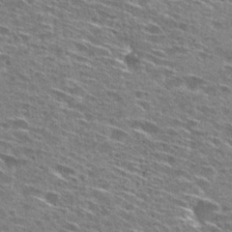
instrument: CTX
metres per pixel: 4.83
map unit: Hto
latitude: 28.3089
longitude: -46.1956
